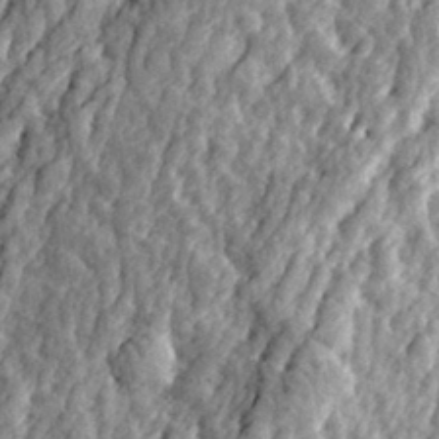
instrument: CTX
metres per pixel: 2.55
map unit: eHh
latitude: 32.0822
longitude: -79.8961
